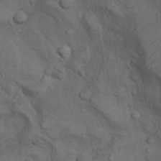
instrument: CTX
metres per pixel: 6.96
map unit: Nhu
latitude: 9.1781
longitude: -25.0836
